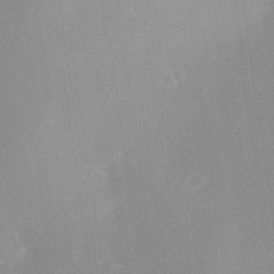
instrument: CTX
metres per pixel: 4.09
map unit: Nhe
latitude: -32.7086
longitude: -117.2348
